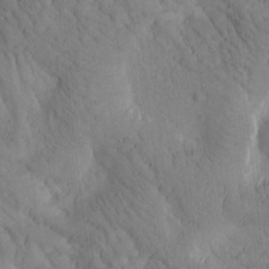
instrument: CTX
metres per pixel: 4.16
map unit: Htu
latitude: -0.9542
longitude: 173.8233
